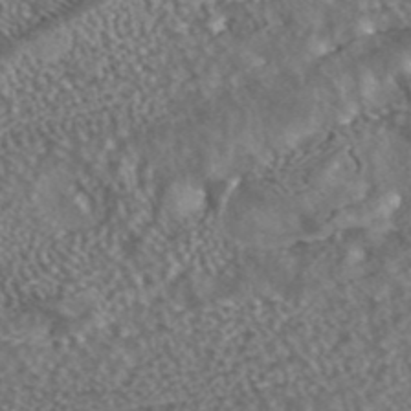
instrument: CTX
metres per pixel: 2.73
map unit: ANa
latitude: 42.5546
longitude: 23.7478
